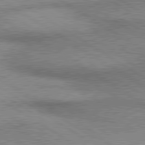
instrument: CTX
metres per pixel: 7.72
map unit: lApd
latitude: 79.9906
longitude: 167.1242
